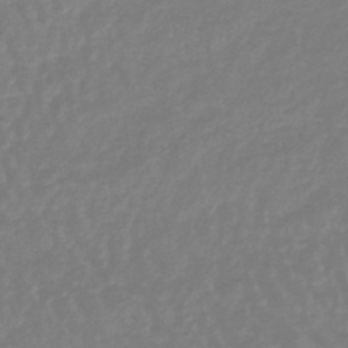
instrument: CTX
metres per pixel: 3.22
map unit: lHb
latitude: -44.7085
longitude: 69.3320
